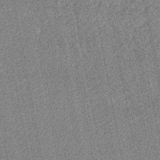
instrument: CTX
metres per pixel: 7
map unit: lHb
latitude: -45.9367
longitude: 68.7085
